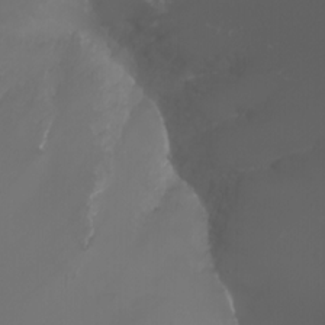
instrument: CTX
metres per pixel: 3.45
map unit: Nhu
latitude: -7.8800
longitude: -76.1200
